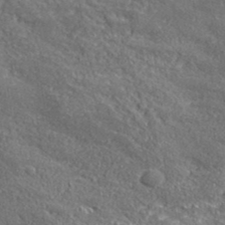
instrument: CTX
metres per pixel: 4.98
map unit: lHvf
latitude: 40.5167
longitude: -87.1970
